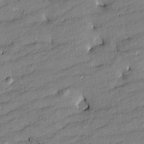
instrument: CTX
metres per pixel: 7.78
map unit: Htu
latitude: -8.6518
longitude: 177.0486
